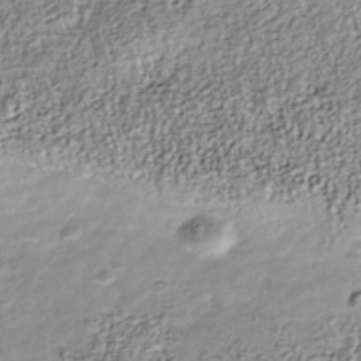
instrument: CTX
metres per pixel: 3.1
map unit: Nhu
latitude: -40.8030
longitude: -84.0633
